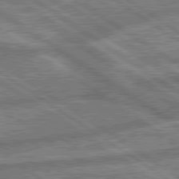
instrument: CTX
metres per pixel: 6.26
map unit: lApd
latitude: 79.9339
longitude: -169.4238
